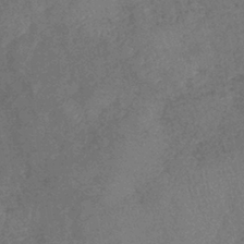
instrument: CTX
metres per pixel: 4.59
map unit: eHb
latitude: -39.1620
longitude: 77.1431
